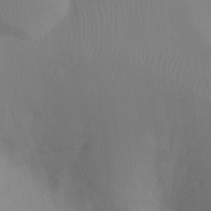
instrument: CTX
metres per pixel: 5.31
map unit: Ht
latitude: -4.8219
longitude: -25.5938
